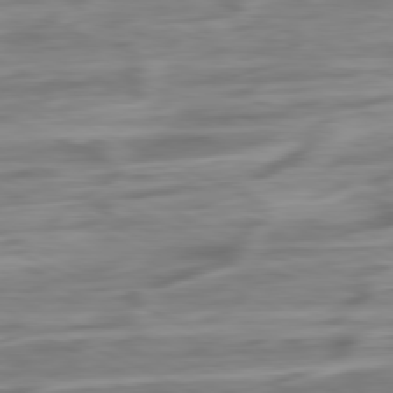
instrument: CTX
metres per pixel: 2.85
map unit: Ap
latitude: -81.1242
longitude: -68.1578
